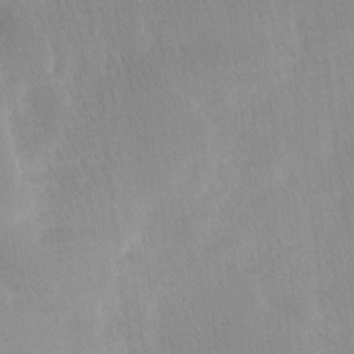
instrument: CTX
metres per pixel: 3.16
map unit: Ave
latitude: 11.2915
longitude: -107.0836
